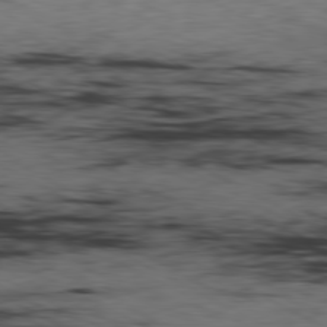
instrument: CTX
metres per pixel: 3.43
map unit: Ap
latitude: -80.6141
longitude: -92.3656
